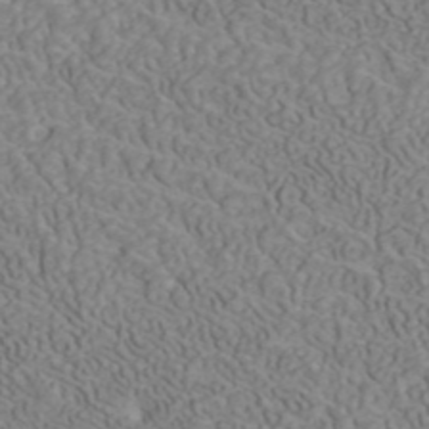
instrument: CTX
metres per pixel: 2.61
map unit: ANa
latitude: 41.4048
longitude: 32.9164
